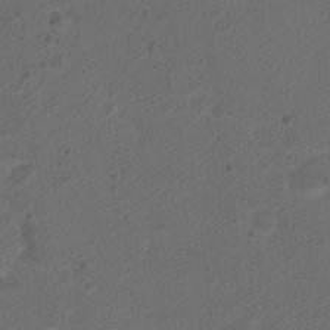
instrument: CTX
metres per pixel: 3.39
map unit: Ht
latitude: 1.1781
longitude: -25.7260
